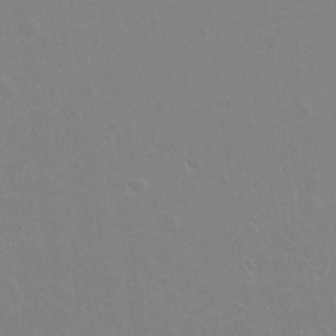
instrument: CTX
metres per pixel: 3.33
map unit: Hto
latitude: -8.6896
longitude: -43.1781
